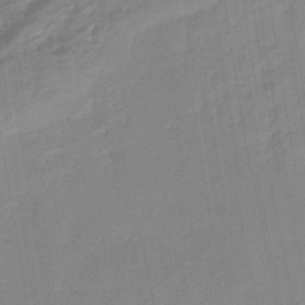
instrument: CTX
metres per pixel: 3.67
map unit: eHb
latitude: -44.9731
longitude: 87.7856
